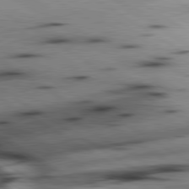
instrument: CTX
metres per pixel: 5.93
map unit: lApd
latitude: 80.2522
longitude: 163.7288
